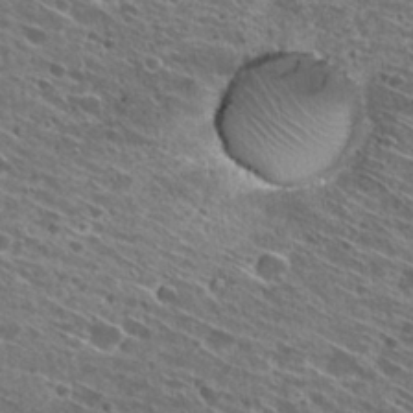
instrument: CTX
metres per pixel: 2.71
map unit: Hto
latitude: 28.3656
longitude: -44.8569
